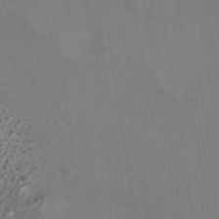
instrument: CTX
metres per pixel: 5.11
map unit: ANa
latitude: -37.0864
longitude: 95.3320
